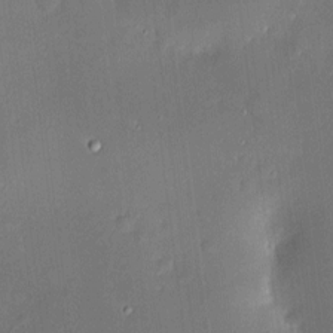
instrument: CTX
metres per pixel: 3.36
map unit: HNhu
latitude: 7.1403
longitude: 8.1228
